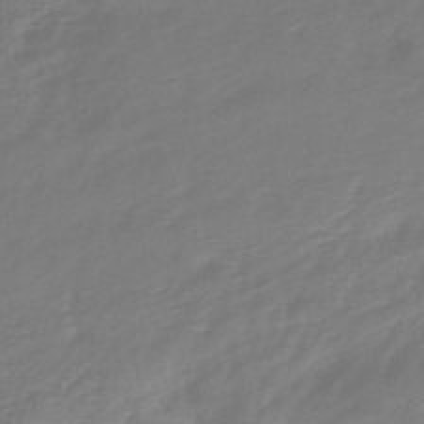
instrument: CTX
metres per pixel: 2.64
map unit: lHb
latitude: -41.3887
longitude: 76.6141
